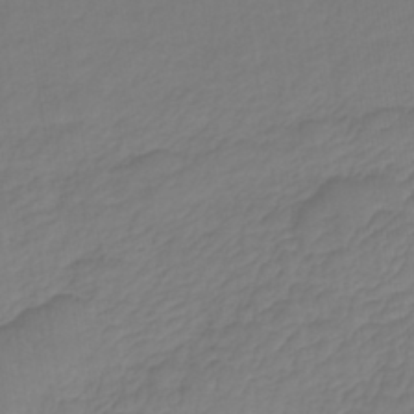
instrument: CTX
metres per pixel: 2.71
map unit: lHb
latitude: -42.2361
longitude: 66.1228
